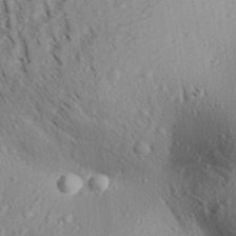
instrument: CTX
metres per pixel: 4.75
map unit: Aa
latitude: 30.4034
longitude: -139.9717
